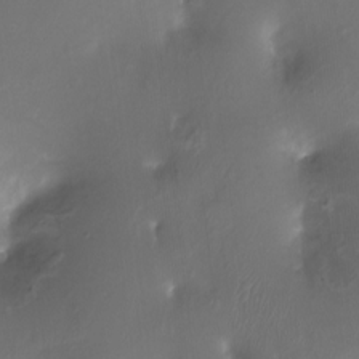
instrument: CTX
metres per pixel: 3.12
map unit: Ht
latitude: -16.2362
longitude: -41.6693
